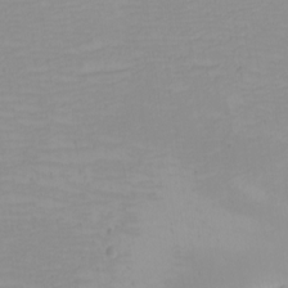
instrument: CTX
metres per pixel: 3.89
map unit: eHh
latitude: -5.0297
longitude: -83.0458
